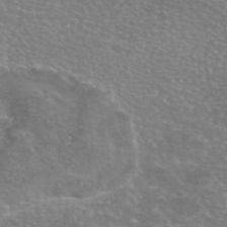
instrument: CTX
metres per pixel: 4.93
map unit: eAb
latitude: 45.8205
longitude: 106.3307
